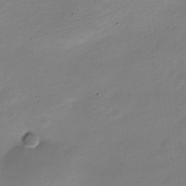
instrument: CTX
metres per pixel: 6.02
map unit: Nve
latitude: -21.8422
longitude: 105.6155
